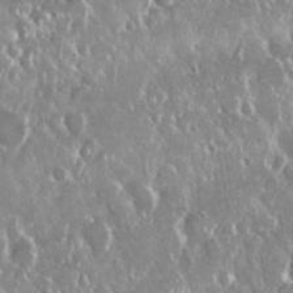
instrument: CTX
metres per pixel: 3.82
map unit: Nhu
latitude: 28.8569
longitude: -62.1011
